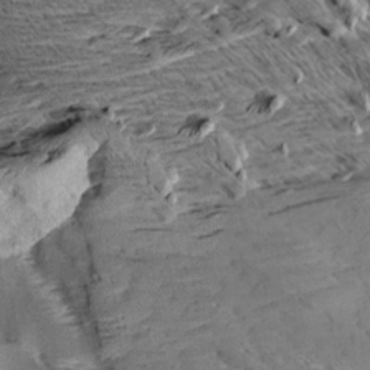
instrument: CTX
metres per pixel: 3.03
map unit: Aa
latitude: 9.8961
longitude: -141.6127
